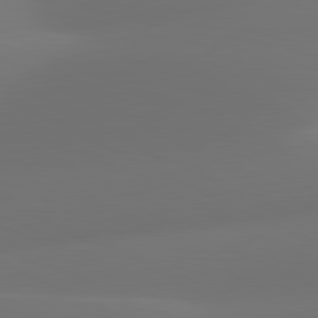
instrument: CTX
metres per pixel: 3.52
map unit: lApd
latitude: 81.2726
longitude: 129.2943
